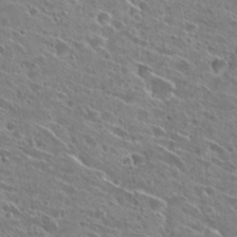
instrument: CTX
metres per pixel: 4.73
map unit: Hto
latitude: 27.3482
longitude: -44.9136
